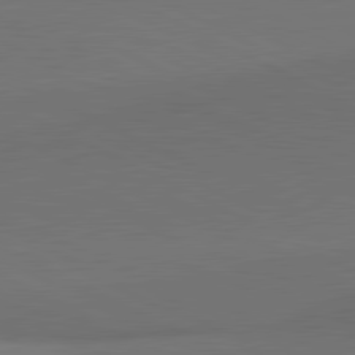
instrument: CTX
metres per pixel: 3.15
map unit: lApd
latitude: 81.4426
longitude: 154.7841
